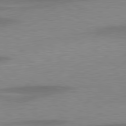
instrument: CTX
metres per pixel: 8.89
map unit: lApd
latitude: 79.6316
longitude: -93.9717
